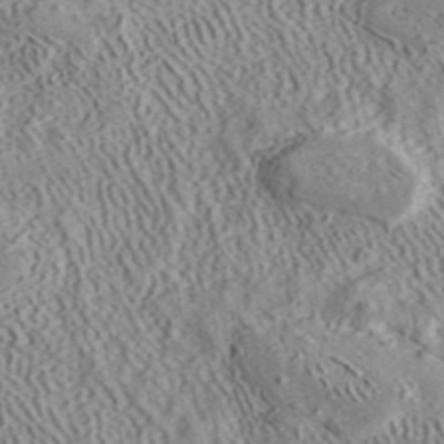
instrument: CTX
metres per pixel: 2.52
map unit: ANa
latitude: 41.5182
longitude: 33.2754
